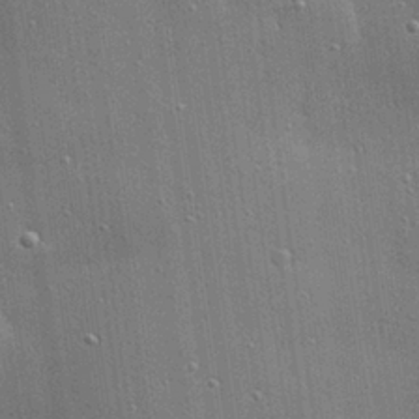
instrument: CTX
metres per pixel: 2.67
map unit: Hve
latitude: 28.3656
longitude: -90.5924
